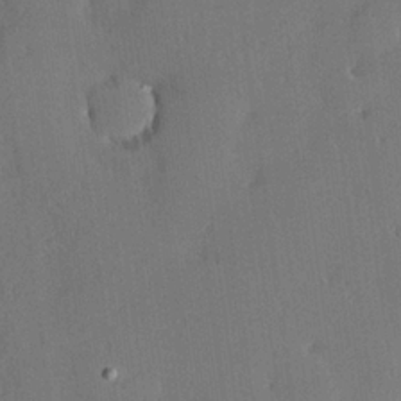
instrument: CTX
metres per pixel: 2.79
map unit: Hve
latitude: 24.7435
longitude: -92.9891
